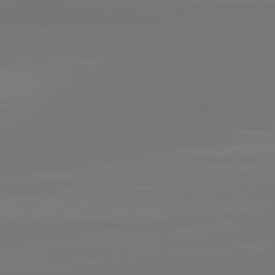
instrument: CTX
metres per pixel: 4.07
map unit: lApd
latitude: 81.5938
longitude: -176.2144
